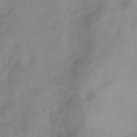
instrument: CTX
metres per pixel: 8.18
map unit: HNhu
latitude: -27.7855
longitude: 74.7841
